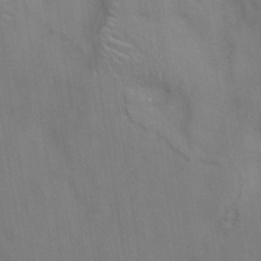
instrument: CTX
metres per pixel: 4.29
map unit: eAb
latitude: 34.6112
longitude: 111.4832
